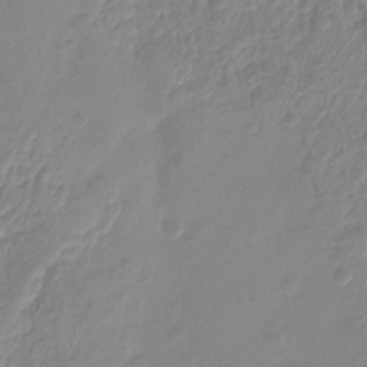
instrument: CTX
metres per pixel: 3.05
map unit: Hto
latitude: -8.6896
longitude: -43.8961
